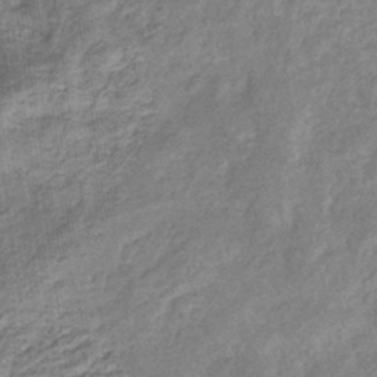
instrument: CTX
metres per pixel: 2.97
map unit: eHb
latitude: -34.2550
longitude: 76.3117
